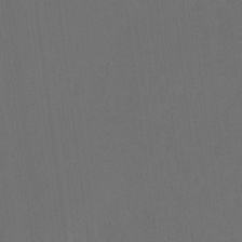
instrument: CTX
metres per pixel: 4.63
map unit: eHh
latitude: 19.1025
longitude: -65.8583
